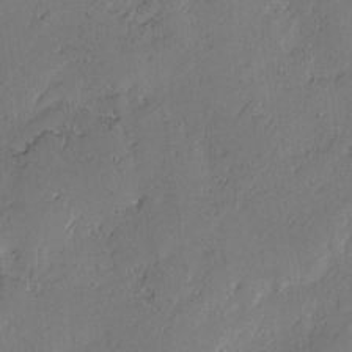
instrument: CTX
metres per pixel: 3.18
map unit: lAvf
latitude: -2.4817
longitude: -107.1970
